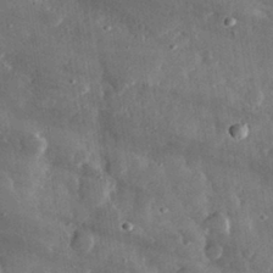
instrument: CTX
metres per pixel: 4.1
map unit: lHvf
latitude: 31.4994
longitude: -88.5924
